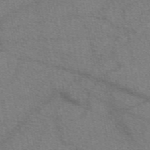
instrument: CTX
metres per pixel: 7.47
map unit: eAb
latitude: 50.7057
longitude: 115.5777
